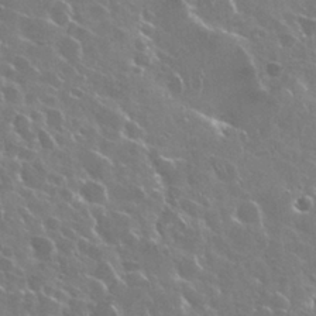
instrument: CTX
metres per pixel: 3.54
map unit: Nhu
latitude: 29.1214
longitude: -60.3278
